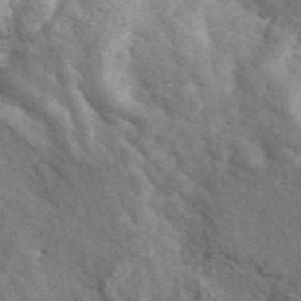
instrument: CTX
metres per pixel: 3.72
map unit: ANa
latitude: 44.6679
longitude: 45.0486
